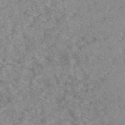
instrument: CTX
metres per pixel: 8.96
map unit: eAb
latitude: 49.0458
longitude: 110.8030
